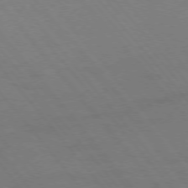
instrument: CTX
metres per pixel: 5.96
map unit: Ap
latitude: -76.9542
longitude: -64.4601
